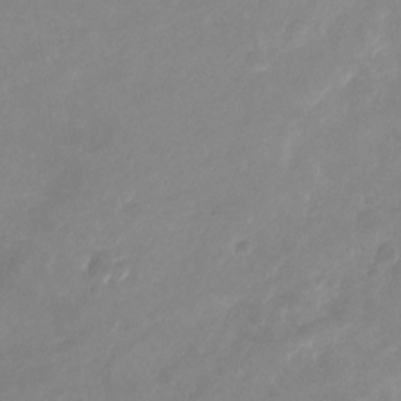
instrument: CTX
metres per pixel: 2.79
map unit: Nhu
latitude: -23.5210
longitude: -70.0255
